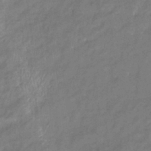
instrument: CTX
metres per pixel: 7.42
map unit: eHb
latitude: -38.5007
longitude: 78.4629
